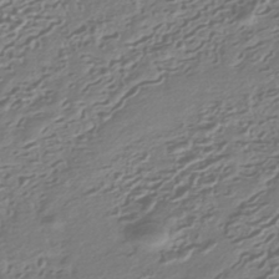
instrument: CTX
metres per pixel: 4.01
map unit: HNhu
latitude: -43.5777
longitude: 99.6533
